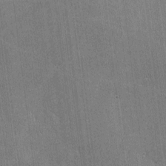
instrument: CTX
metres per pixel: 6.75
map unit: lHvf
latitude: -9.2565
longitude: -101.0836
